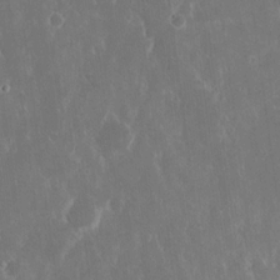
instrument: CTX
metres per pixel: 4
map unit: eHh
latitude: 15.9906
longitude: -73.1026
